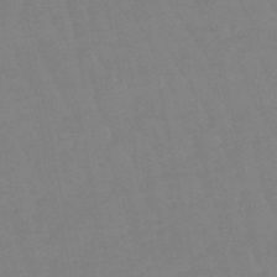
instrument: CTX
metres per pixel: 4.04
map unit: lHb
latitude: -49.1242
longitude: 75.8045
